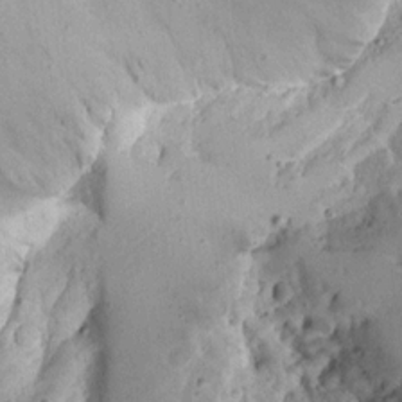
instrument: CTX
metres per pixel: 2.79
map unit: Aa
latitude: 13.3293
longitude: -140.9513
